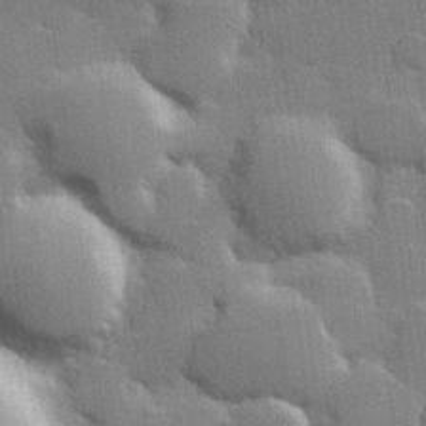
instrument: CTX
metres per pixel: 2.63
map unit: Hve
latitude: 24.9891
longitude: 149.8234
